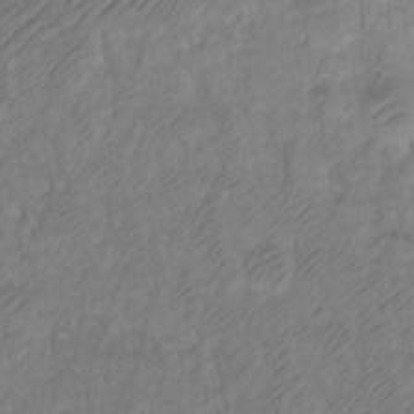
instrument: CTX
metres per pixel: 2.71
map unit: Ht
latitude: 2.2711
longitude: -35.0269
